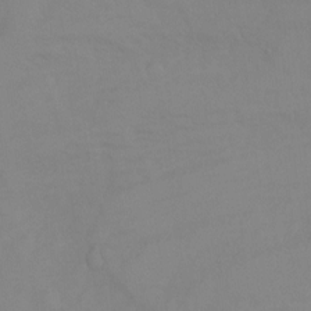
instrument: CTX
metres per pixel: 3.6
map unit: Htu
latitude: -15.3321
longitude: -47.9339
